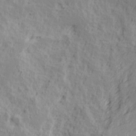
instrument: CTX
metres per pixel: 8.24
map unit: Ave
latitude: 15.9717
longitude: -137.6127
